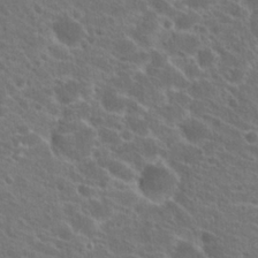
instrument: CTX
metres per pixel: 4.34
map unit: Hto
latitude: 23.7450
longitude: -39.1592
